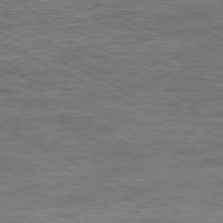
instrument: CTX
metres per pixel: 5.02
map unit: Ap
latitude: -81.1431
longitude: -76.1766
